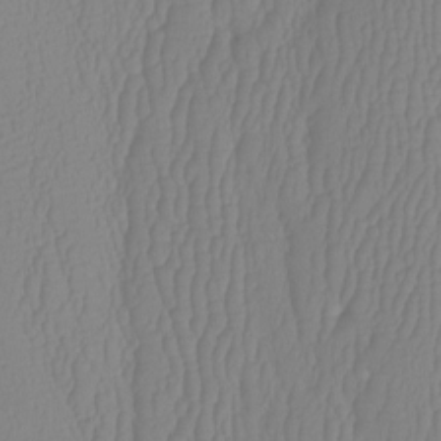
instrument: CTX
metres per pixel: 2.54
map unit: Htu
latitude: -12.7085
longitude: -48.4412
